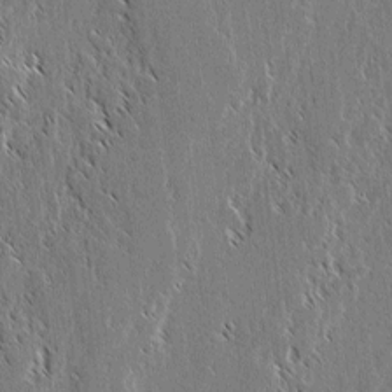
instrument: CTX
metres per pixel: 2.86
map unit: lAvf
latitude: 2.3656
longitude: -106.6490
